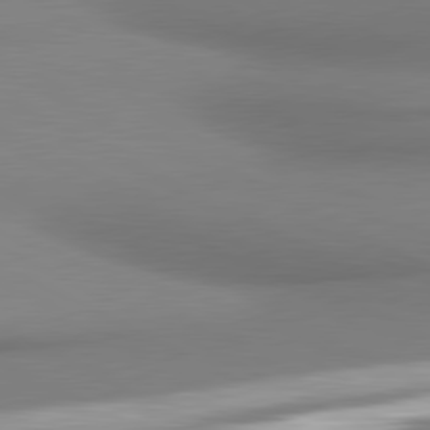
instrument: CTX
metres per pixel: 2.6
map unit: lApd
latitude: 80.8191
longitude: 177.2754
